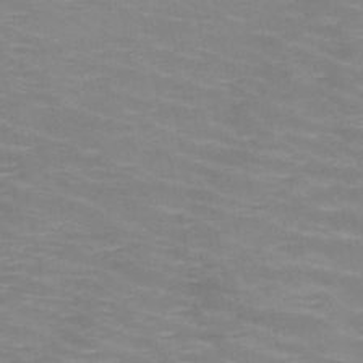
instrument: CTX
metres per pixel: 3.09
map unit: HNb
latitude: -47.7288
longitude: -46.8569
